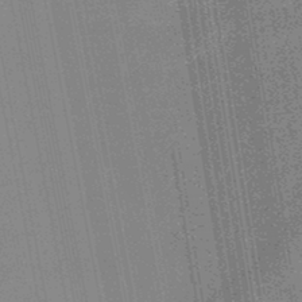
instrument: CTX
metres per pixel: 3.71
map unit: eHb
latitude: -46.0472
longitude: 86.9542
